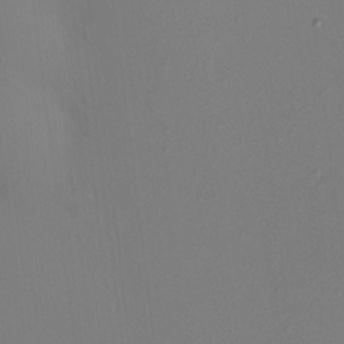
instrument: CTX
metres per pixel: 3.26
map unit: HNhu
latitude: 7.1781
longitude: -0.2144
